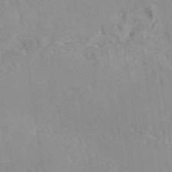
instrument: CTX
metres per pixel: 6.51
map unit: eAb
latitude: 46.1389
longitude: 111.4643
